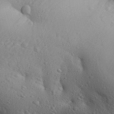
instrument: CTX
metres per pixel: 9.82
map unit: Aa
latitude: 31.0270
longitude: -146.2145
